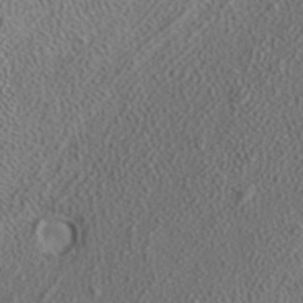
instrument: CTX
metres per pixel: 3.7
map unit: ANa
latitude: 35.8772
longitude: 14.7464
